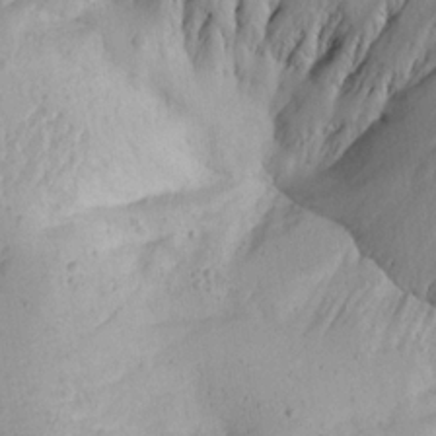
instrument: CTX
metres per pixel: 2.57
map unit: Aa
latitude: 19.4804
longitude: -144.6868
